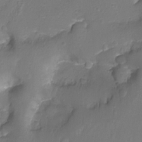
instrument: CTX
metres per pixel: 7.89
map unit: Nhu
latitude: -11.9556
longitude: -34.8002
